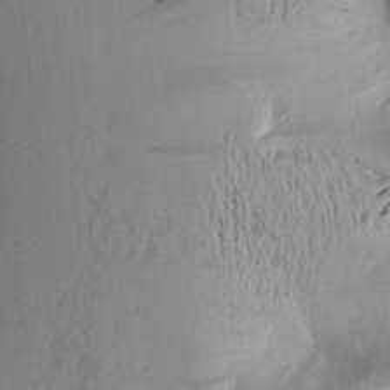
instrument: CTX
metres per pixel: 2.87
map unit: Aa
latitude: 17.2159
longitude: -148.5735
